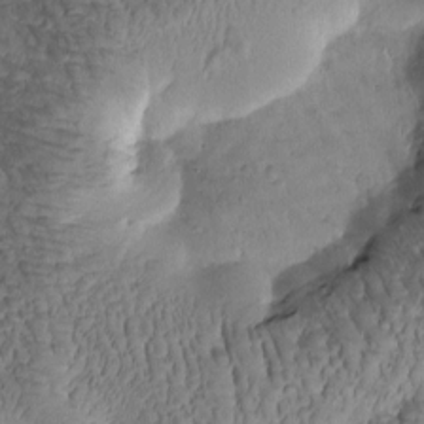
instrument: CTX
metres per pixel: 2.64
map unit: Htu
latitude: -1.2565
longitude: 171.0109
